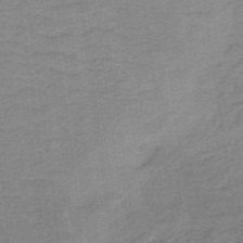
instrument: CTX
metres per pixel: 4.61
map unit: lHb
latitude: -40.4440
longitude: 54.0850
